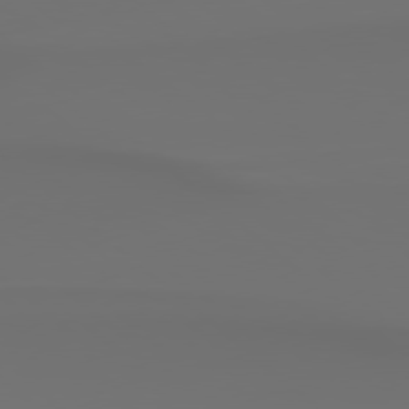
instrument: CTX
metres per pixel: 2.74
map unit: Hpe
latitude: 78.1767
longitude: -133.4426
